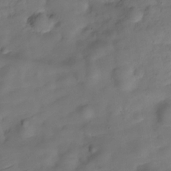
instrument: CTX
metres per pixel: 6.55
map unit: Hve
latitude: -29.5966
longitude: 93.4643
